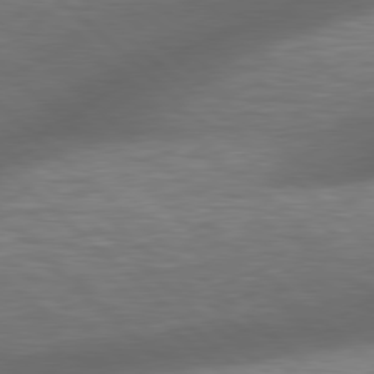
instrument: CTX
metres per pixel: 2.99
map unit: lApd
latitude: 79.0270
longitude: -116.7813
